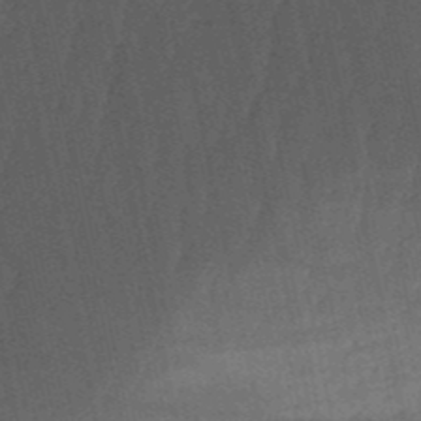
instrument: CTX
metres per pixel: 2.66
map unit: lHb
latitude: -51.0297
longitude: 79.7855
